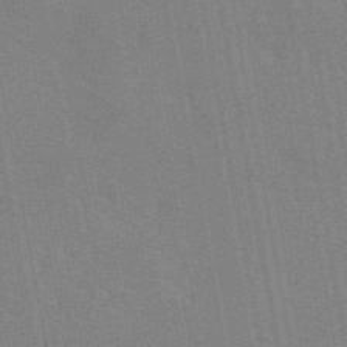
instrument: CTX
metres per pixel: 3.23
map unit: eAb
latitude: 45.7638
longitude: 122.2929
